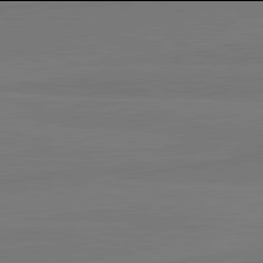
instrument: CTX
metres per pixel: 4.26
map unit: lApd
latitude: 81.9906
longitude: -179.3671
